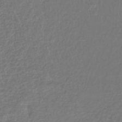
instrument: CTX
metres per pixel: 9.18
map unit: lHb
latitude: -43.0864
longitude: 64.9731
